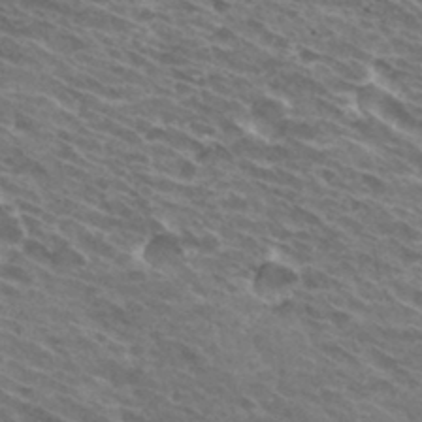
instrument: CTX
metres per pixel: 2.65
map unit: Hto
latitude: 32.1956
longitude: -42.9136
